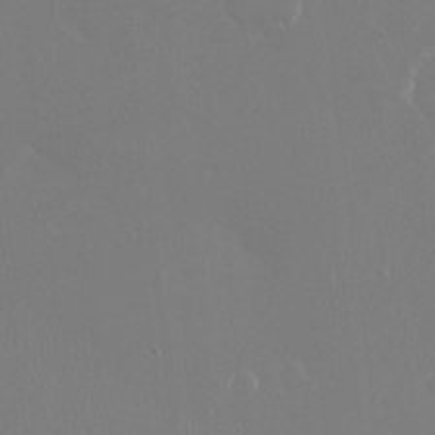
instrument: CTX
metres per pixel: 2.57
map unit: Ht
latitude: -15.4266
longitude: -41.1214
